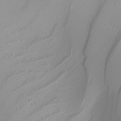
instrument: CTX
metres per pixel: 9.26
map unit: Nhu
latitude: -8.3117
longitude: -95.6127
